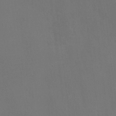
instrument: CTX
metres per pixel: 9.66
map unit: HNhu
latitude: 8.2901
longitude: -0.5168
